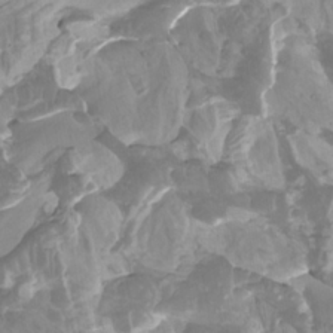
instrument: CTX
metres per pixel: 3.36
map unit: Htu
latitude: -5.4265
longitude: -76.0633
